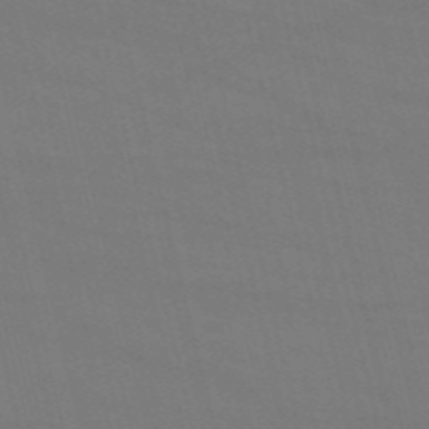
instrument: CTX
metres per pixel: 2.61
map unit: HNb
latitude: -54.6141
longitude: -37.4805
